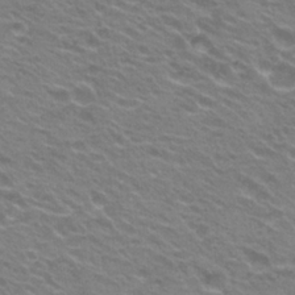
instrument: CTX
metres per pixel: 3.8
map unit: Hto
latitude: 23.1592
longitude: -31.1970
